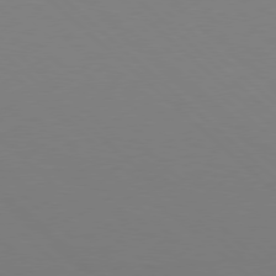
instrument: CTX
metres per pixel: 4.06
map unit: Hpe
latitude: 77.4804
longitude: -165.5182
